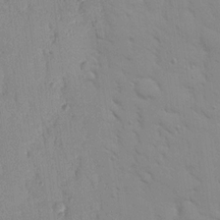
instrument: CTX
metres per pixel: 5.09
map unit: Nhu
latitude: 16.9892
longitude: -78.6491
